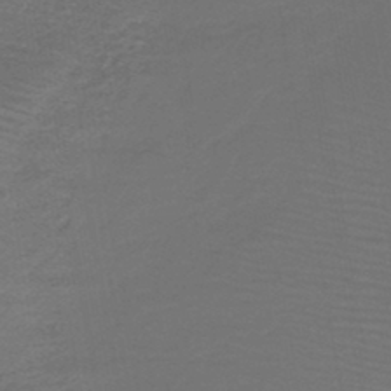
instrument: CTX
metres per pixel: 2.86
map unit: lHb
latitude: -43.8800
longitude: 52.8219
